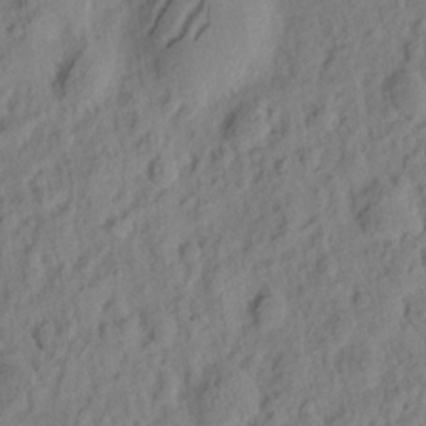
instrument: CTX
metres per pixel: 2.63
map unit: eHh
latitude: 7.9339
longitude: -75.2159
